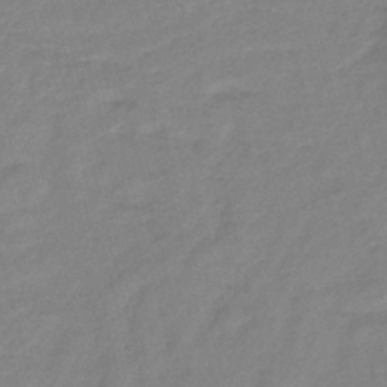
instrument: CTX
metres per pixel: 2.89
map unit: lHb
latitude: -40.6896
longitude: 76.2928
